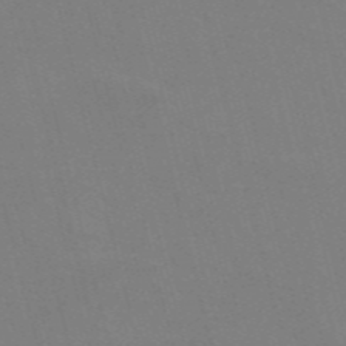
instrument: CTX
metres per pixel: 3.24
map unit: Nve
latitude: -58.1416
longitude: 61.6722
